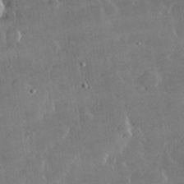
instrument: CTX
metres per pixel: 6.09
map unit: lHvf
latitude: 32.4979
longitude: -91.8961
